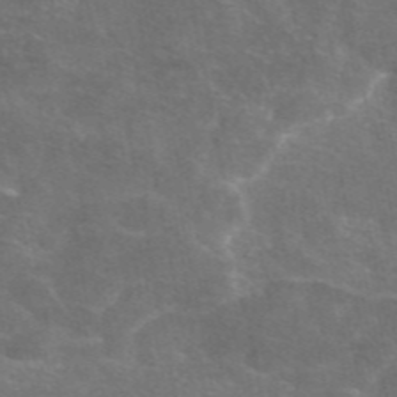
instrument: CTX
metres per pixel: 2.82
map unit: eAb
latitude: 46.7247
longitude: 105.9556
